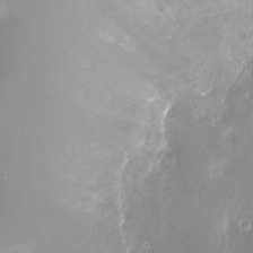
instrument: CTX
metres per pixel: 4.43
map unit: Ht
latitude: -16.5763
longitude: -44.7057
